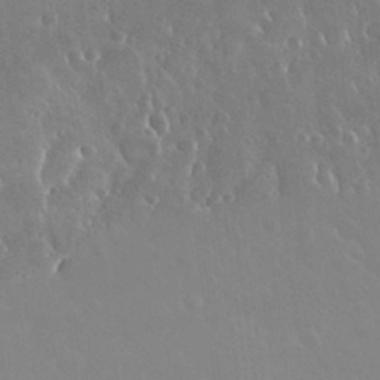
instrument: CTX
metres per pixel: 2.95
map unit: Nhu
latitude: 30.3845
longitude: -56.9135
